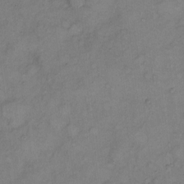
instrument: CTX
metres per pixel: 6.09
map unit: Hto
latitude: 6.1956
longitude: -61.8205
